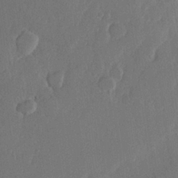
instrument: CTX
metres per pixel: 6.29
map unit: lHvf
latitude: 23.0080
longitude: 145.4077
